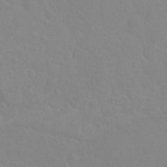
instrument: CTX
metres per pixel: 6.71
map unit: Hto
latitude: -8.1417
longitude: -46.3845
